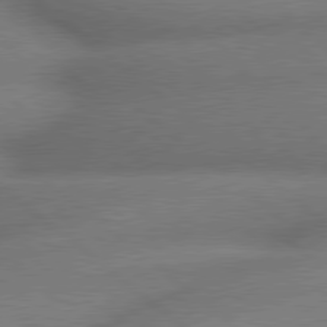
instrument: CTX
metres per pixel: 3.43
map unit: lApd
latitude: 79.4805
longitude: -166.4034
